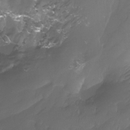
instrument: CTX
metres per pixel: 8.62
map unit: Htu
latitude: -13.7100
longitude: -44.9325
